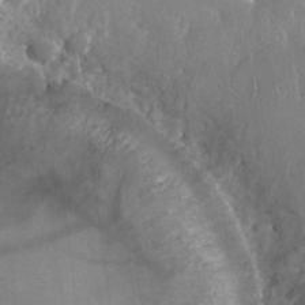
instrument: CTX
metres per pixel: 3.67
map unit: Nhu
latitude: 28.5734
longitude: -62.0255
